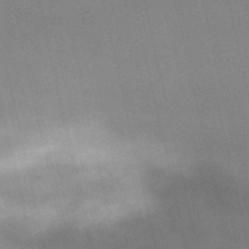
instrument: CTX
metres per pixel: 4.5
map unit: lHb
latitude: -49.1809
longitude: 70.4818
